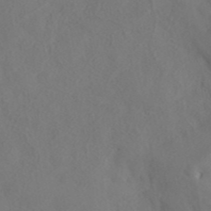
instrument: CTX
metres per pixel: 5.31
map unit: ANa
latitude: 41.8583
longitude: 32.8219
